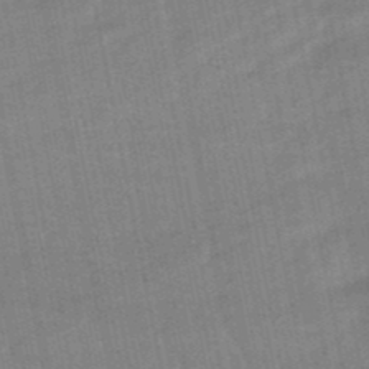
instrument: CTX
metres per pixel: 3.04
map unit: lHb
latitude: -48.9542
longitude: 74.6708
